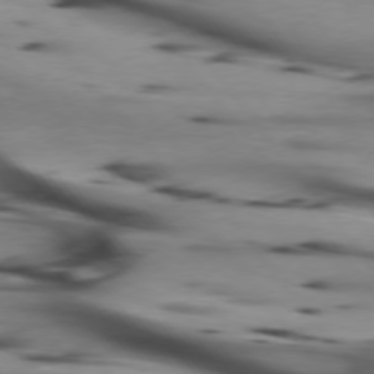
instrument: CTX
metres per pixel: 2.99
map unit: lApd
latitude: 75.1592
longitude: -65.4048
